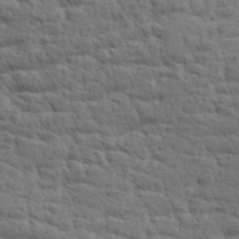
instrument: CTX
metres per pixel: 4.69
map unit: Aa
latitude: 30.6302
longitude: -134.8002
